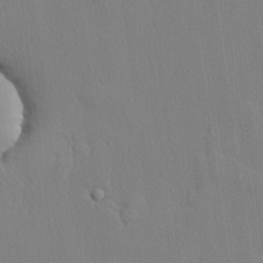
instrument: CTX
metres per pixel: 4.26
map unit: lHvf
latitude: 20.8758
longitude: 142.3306
